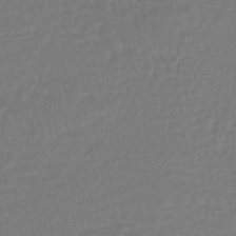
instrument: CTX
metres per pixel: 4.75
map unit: HNhu
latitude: -46.2928
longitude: 99.4076
